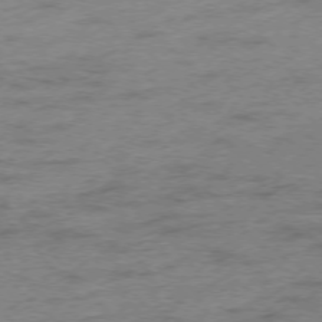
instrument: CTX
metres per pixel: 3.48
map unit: Hpe
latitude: -76.3117
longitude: -11.1970
